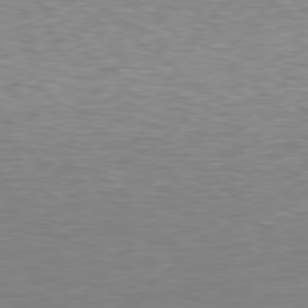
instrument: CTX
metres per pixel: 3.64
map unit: Hpe
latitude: 78.4790
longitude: -167.1781
